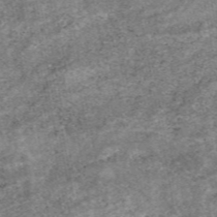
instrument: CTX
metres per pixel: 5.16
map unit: eAb
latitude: 48.5546
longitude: 121.4832
